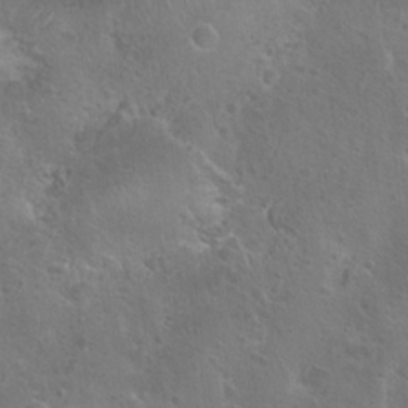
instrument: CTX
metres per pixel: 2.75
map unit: Hto
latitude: 23.3671
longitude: -47.4616
